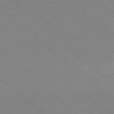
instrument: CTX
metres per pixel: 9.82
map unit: Ap
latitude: -78.2739
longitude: -84.9514
